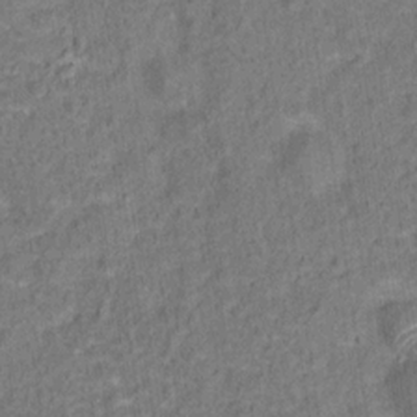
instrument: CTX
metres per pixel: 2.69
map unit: Hto
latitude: 13.9528
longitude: -38.3845
